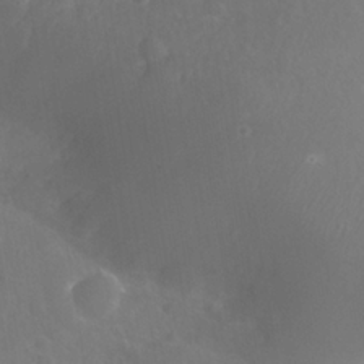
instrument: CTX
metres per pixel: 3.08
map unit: Nhe
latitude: -36.4818
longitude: -178.0633
